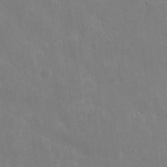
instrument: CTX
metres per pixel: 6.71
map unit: eHh
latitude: 9.0459
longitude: -72.6113
